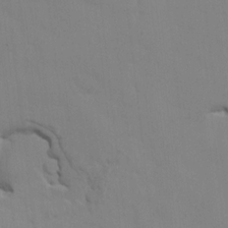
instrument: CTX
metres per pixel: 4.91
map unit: HNhu
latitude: 5.0836
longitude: -4.2522
